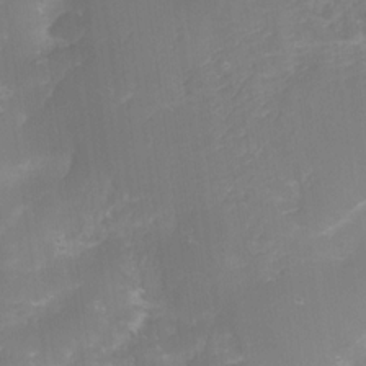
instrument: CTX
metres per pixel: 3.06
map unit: Nve
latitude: -27.5966
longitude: -148.9514
